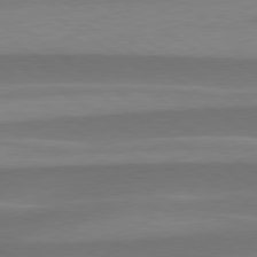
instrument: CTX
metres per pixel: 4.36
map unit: lApd
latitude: 79.7261
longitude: -95.7828
